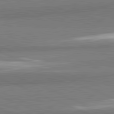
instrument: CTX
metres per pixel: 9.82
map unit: lApd
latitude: 82.1388
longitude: 161.4643
